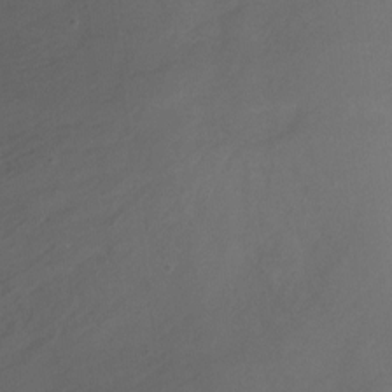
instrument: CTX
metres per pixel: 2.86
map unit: Ht
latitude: -10.3873
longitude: -46.7058
